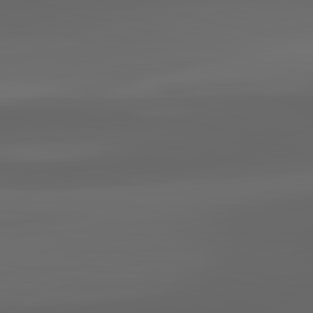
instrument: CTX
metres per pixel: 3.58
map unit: lApd
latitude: 83.0269
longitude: -135.1214
